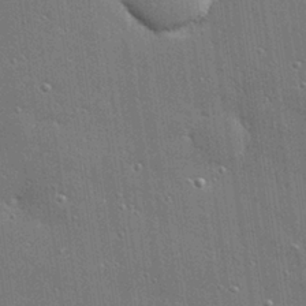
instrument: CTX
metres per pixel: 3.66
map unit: Hve
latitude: 28.0255
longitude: -90.9703
